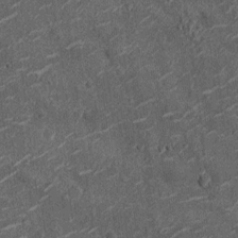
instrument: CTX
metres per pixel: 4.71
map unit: Ht
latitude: -12.4062
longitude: -21.3670
